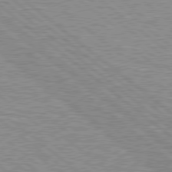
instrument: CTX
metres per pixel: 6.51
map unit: Hpe
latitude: 78.6302
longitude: -156.1955
